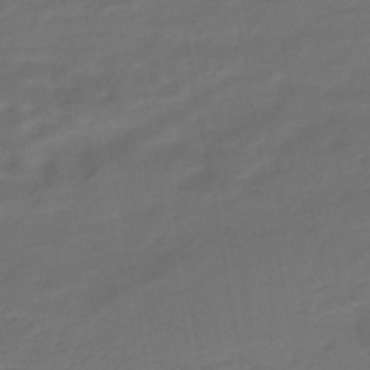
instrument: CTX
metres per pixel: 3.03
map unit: HNhu
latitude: -45.9556
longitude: 92.7463
